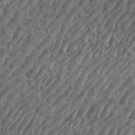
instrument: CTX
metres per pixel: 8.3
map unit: eHh
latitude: 35.9339
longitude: -134.9702
